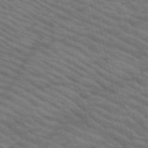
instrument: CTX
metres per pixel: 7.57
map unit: HNb
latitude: -53.2942
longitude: -44.8947
